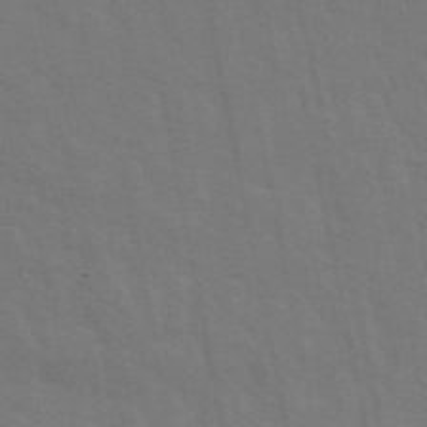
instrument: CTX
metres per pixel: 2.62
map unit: ANa
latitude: 48.6679
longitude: -77.1025
